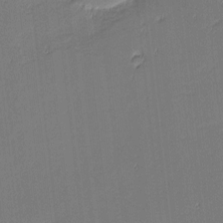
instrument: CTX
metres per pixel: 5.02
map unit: eHh
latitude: -3.6343
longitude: -82.2333
